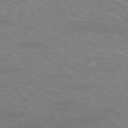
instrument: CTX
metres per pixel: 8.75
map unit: Hpe
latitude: -76.9731
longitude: -12.3845
